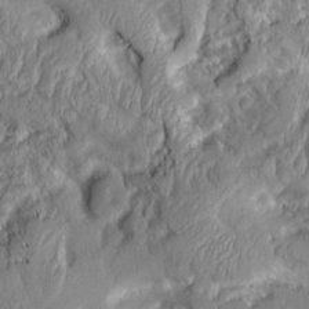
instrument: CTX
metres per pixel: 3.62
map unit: Aa
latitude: 9.2348
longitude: -130.6680
